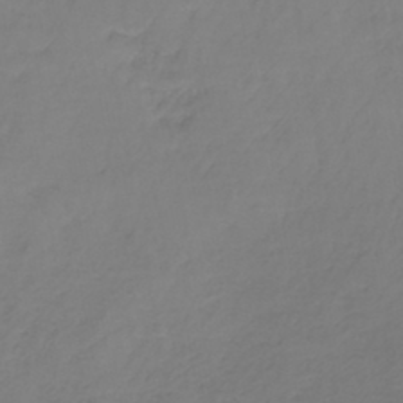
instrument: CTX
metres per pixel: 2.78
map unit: lHb
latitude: -37.6721
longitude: 61.8044
